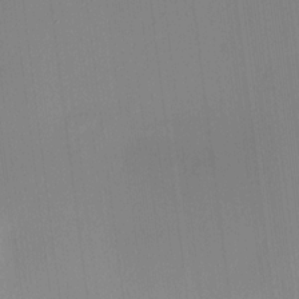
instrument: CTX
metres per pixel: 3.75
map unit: HNhu
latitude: 11.1970
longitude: 10.4629
